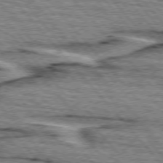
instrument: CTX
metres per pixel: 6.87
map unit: lApd
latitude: 75.5938
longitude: -77.1592
